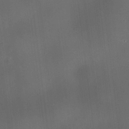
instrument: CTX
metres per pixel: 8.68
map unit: HNhu
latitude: 10.3656
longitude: 9.5777
